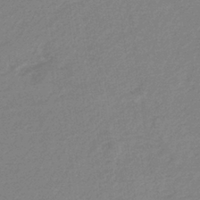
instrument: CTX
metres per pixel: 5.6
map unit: HNb
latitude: -37.3509
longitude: 56.7841
